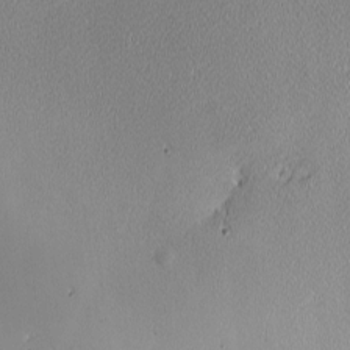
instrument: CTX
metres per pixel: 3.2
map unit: eHh
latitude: -2.1983
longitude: -84.2523
